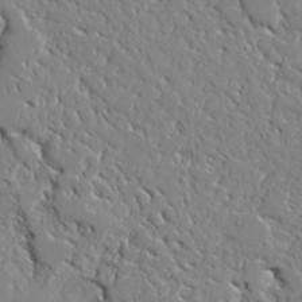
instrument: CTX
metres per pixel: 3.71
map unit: Ave
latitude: 24.0444
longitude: -129.8394
